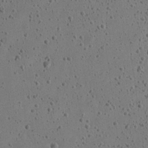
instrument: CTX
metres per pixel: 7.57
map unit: Nve
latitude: -25.5210
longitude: 107.6344
